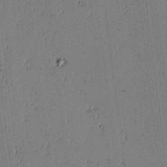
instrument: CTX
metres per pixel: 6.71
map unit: lAvf
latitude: -2.2550
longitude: -106.7813
